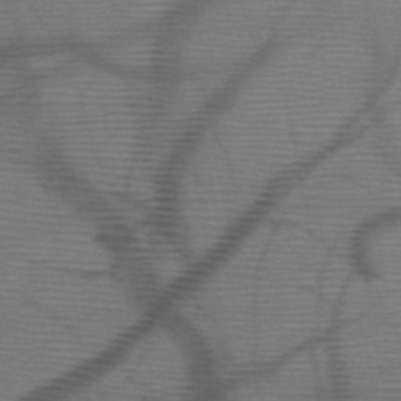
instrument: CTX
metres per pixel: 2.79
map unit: HNb
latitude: -47.3131
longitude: -40.6868
